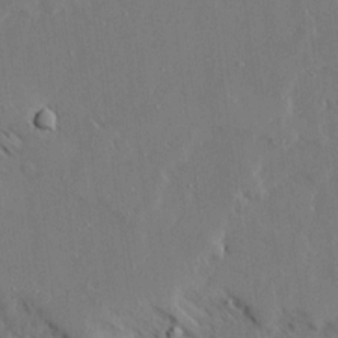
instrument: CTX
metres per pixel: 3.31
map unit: Ave
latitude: 15.1970
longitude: -139.8016
